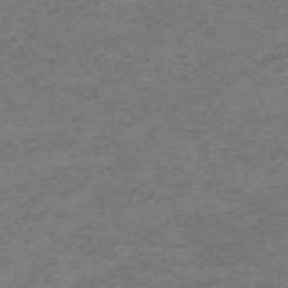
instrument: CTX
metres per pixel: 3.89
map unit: HNb
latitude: -55.2943
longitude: -46.4790
